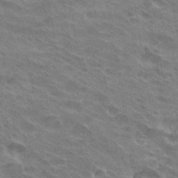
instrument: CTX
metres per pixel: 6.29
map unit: Hto
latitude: 32.4034
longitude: -40.7624
